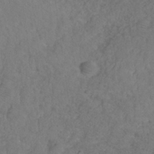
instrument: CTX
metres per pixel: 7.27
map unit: HNhu
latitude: -28.4818
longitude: 74.9353
